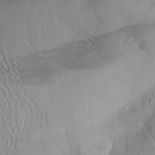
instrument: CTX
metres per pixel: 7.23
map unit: eHh
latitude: 28.6301
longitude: -82.1011
